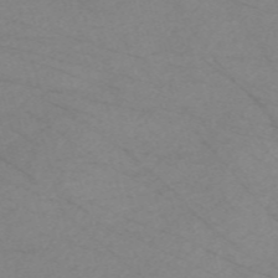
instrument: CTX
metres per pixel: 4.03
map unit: Nve
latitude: -58.6518
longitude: 61.4643
